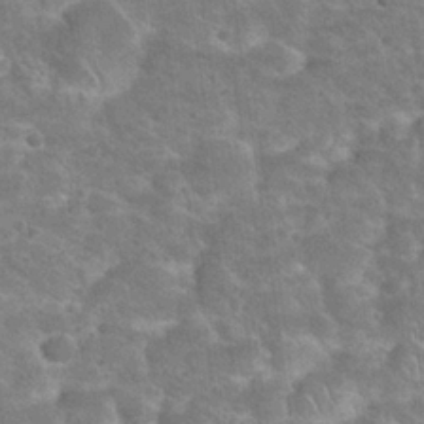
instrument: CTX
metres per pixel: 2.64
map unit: Hto
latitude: 22.2522
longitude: -48.9892
